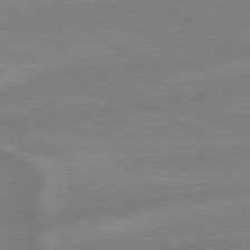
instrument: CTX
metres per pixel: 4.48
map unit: lApd
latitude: 79.1970
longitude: -164.6490
